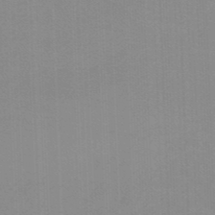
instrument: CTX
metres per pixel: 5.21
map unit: lHb
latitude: -45.4454
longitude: 63.9178
